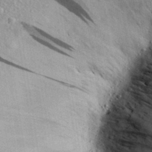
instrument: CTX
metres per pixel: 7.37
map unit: Aa
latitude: 30.3279
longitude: -136.6491
